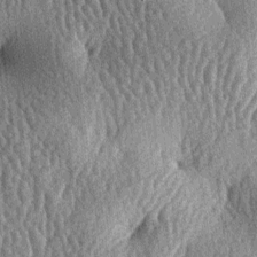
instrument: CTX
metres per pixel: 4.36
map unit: lAa
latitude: -6.8786
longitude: -127.6883
